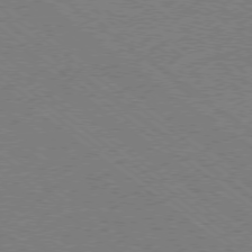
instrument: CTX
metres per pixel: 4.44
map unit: Ap
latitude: -78.5573
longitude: -82.9891
